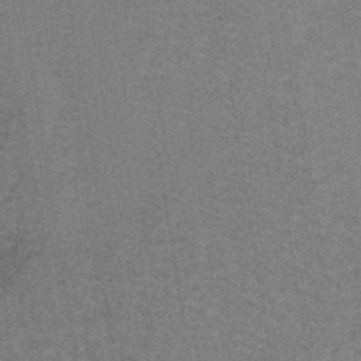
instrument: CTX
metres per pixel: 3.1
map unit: lHb
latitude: -41.3887
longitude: 57.2376
